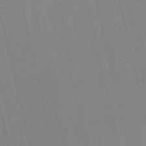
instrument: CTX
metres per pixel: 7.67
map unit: lHb
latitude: -48.5196
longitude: 64.5385
